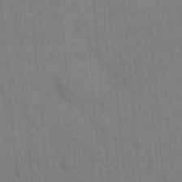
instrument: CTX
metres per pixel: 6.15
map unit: eHh
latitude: 19.3859
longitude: -64.1200
